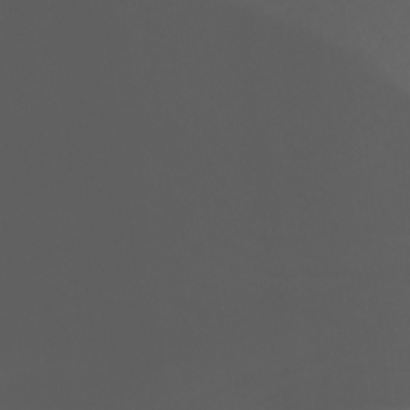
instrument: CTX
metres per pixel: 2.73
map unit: Nhu
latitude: -8.2739
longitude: -82.4412
